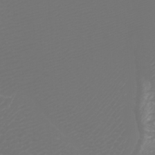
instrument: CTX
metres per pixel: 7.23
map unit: Htu
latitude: -6.4818
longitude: -73.9339
